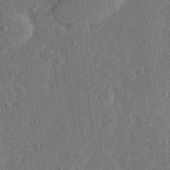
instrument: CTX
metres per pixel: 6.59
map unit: Ave
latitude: 15.4616
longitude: -105.4427
